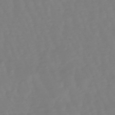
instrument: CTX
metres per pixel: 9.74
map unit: lHb
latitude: -49.2943
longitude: 77.7478
